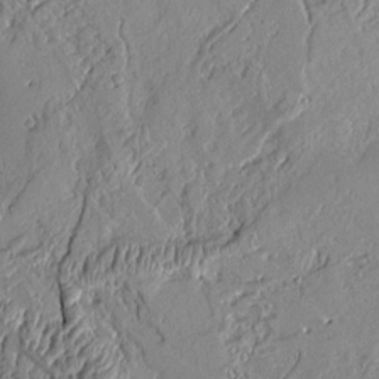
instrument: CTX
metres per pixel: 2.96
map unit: Aa
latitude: 9.3671
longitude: -130.5168
